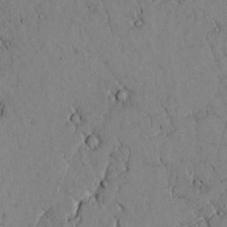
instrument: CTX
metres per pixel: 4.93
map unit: lAvf
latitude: 5.6505
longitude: 159.7288
